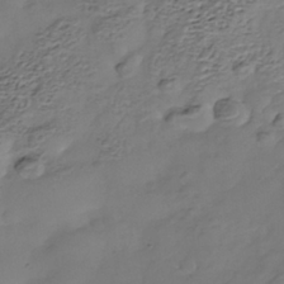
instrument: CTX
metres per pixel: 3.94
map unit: Nhe
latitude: -38.3306
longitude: -117.1025
